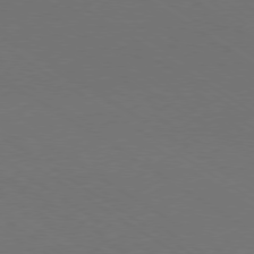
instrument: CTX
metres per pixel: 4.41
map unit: Ap
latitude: -79.6344
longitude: -65.6127
